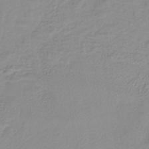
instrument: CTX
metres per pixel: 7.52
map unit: HNb
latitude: -33.8801
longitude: 64.2551
